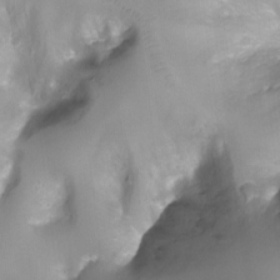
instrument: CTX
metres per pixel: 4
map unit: Ht
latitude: -4.6140
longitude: -28.2144
